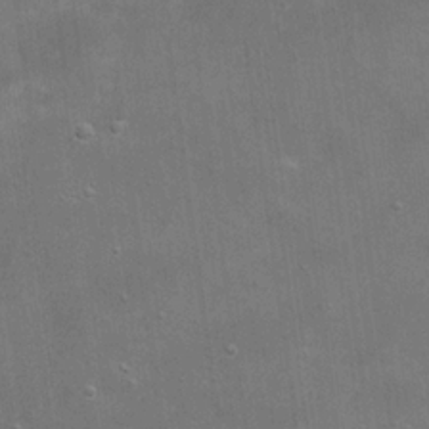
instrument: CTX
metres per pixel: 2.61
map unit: eHh
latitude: 20.7058
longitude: -66.4412
